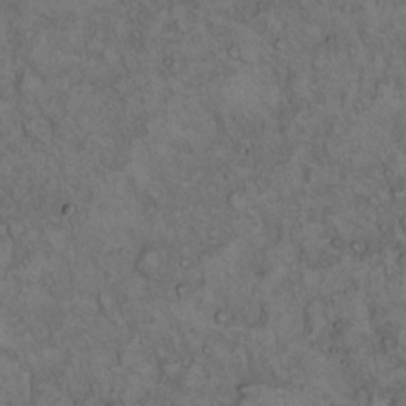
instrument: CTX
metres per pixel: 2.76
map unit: Hto
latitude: 15.4238
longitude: -56.8568
